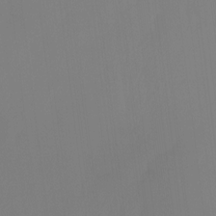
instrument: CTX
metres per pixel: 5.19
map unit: Htu
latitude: -14.7464
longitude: -48.4790
